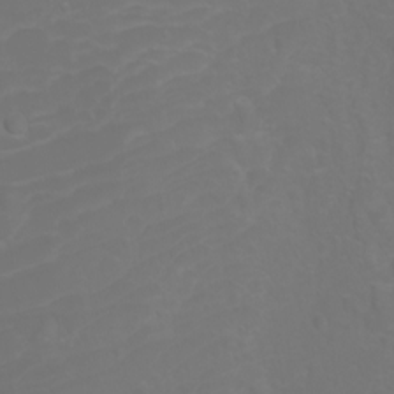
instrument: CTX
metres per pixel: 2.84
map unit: Ht
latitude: -3.0864
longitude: -61.1592
